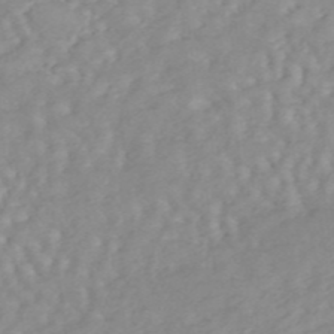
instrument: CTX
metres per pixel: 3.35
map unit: ANa
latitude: 45.8394
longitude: 22.9353
